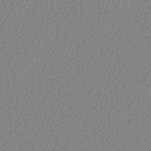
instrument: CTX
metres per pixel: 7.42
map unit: lHb
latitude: -45.2187
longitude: 73.7666
